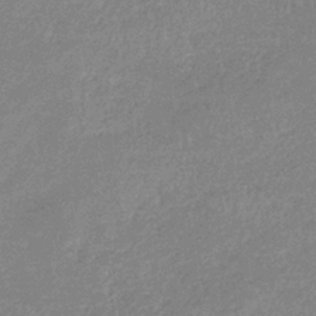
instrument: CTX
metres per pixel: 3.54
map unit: lHb
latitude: -33.6533
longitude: 69.2942
